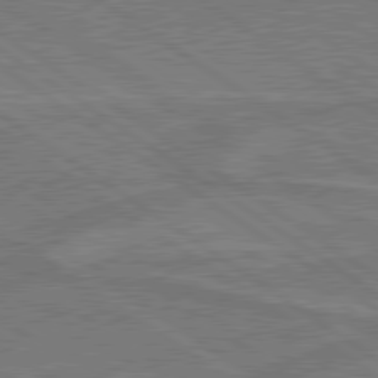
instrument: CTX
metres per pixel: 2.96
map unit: lApd
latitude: 79.7828
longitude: 166.4062
